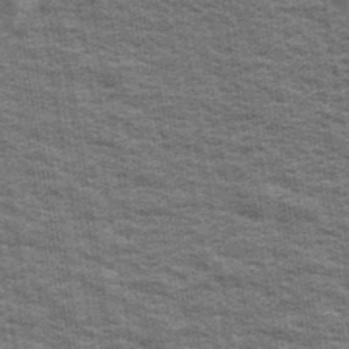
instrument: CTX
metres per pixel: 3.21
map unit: Ave
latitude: 40.2522
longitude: -108.9135
